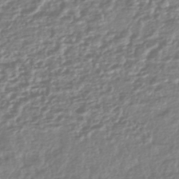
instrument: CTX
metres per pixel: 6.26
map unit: HNhu
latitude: -44.3306
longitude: 97.9745
